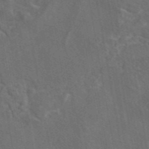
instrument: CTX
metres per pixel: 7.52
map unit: eAb
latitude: 46.2334
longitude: 108.9731
